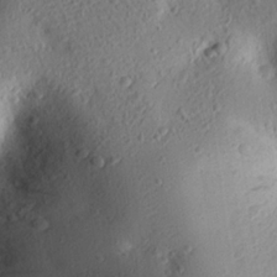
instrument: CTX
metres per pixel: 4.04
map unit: eHh
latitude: 25.2537
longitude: -78.0822
